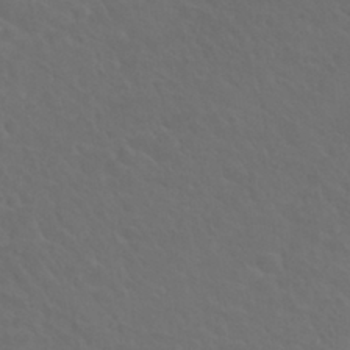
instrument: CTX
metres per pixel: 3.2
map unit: Nhu
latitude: 29.4237
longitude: -52.2901
